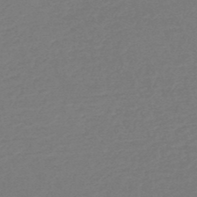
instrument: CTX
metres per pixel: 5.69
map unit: HNb
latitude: -49.6911
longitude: -43.7072
